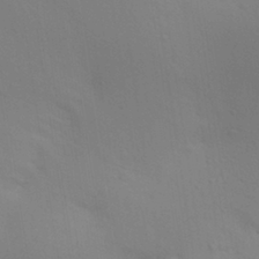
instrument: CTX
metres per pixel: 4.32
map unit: Aa
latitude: 28.9891
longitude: -144.5734
